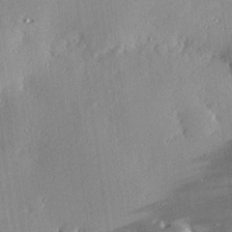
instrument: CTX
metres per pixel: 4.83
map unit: eHh
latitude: 23.5182
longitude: -89.7261
